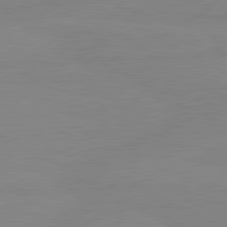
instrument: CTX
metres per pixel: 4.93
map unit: lApd
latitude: 81.0647
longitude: -176.0255
